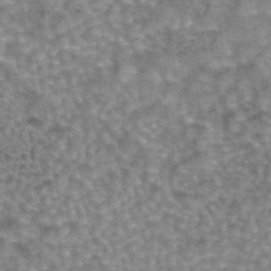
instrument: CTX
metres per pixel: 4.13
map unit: eAb
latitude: 44.0633
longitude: 106.9542
